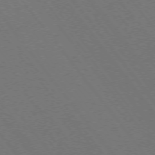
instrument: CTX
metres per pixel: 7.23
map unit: Ap
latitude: -75.5022
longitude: -75.2537
